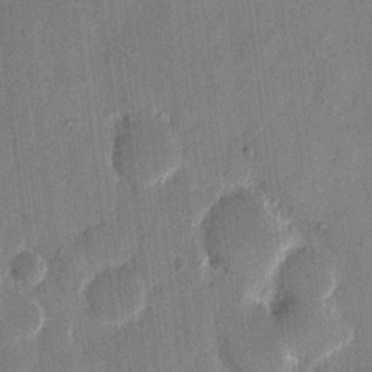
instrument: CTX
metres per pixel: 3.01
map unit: eHh
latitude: 12.8569
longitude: -68.4979
